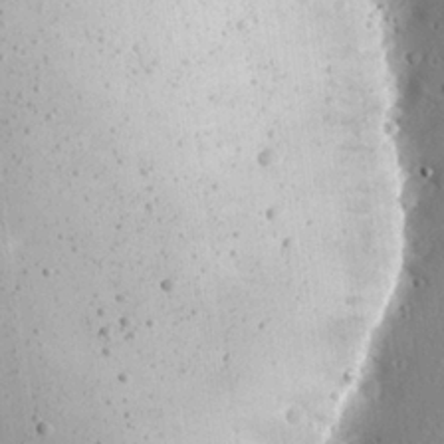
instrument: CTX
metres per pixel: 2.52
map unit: Hve
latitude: 26.1578
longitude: -94.2334
